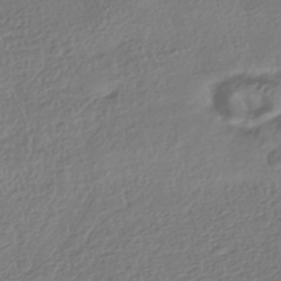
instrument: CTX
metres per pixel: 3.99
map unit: HNhu
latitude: -41.8800
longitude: 98.0661
